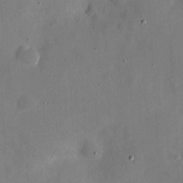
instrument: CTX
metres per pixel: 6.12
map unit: eHh
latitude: 5.0458
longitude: -68.8947
